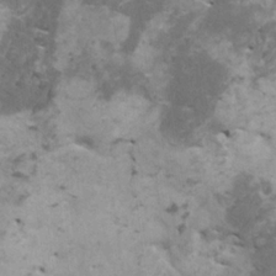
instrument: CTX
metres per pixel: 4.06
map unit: HNhu
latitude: 0.3089
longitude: 4.1605
